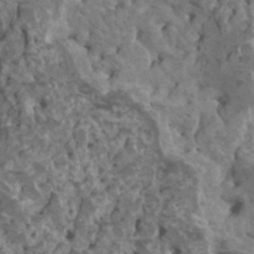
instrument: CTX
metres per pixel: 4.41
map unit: HNhu
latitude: 6.7624
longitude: -0.9513
